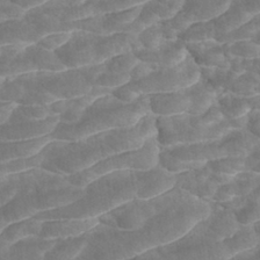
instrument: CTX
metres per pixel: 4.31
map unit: ANa
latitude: -42.9541
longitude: 108.2550
